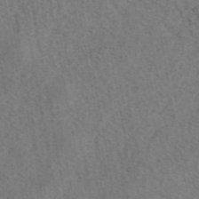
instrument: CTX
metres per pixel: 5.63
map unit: eAb
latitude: 43.0081
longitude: 107.3321
